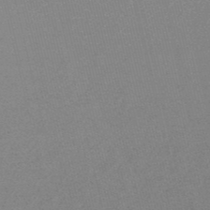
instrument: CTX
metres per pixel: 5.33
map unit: lHb
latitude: -48.0661
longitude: 72.3873
